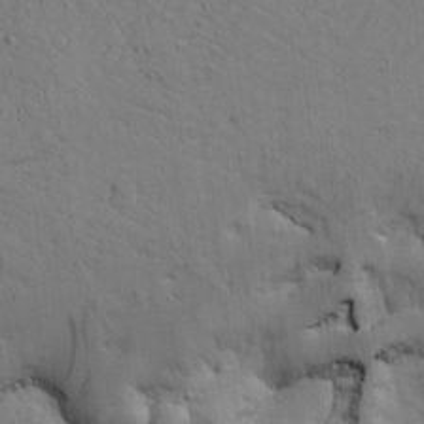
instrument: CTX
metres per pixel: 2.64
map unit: Htu
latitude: -2.5573
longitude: 168.7463
